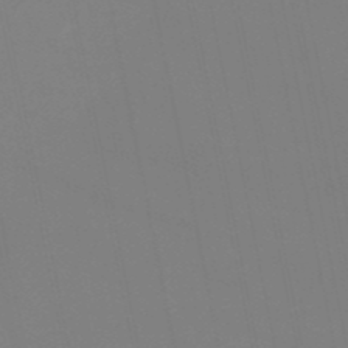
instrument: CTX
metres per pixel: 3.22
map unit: HNb
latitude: -50.1039
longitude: -50.9702
